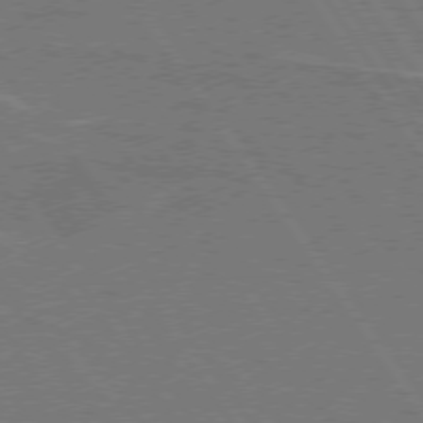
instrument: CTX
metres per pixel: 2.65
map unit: lApd
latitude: 74.8380
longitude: -56.3467
